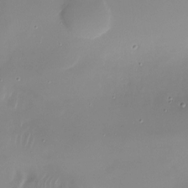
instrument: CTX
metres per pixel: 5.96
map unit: Nhu
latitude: -27.3509
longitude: -60.2711
